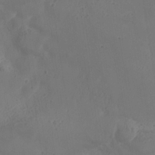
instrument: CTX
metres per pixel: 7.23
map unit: Nhe
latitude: -36.5951
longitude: 138.8975
